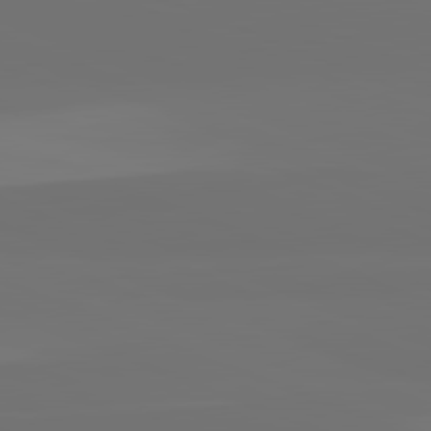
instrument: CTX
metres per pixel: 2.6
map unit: lApd
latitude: 82.2711
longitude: 155.3888
